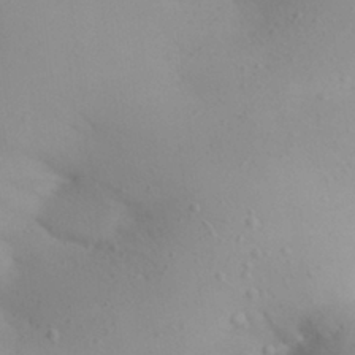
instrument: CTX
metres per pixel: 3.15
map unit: Aa
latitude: 27.0648
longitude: -147.8017
